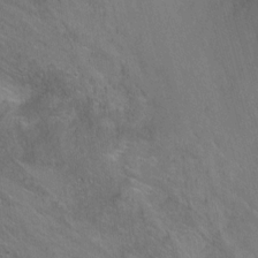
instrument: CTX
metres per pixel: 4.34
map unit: Nhu
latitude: -7.7666
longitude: -41.5560
